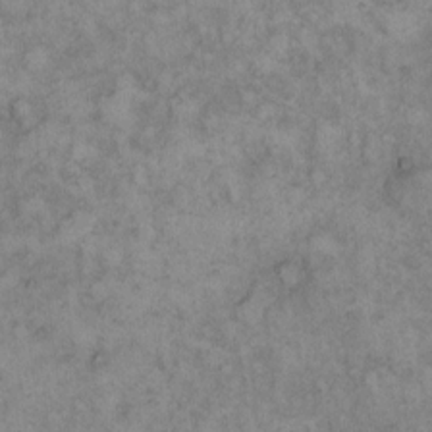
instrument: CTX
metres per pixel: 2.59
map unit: eHh
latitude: 12.9703
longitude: -63.9150
